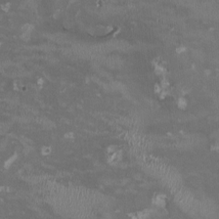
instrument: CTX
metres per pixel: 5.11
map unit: HNhu
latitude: -0.1606
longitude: -3.7071
